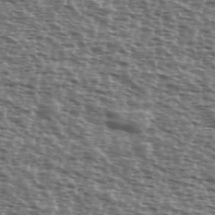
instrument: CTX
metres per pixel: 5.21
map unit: Ave
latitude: 39.5560
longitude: -111.9339
